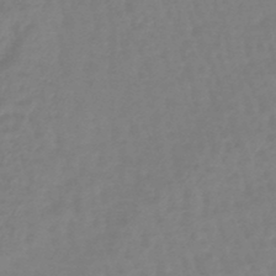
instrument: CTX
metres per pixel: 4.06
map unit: eHb
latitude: -46.1605
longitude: 81.6911
